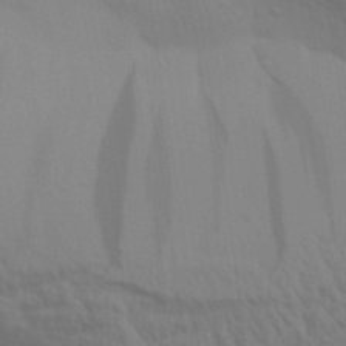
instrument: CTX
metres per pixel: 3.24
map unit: Aa
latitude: 31.4805
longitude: -135.8583
